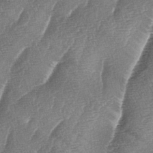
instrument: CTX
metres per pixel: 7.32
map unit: lAa
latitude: -4.1228
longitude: -129.2915
